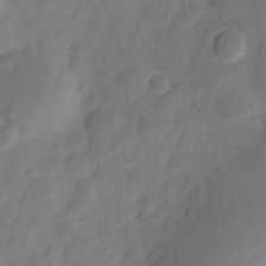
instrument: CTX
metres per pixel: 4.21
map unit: Nve
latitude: -21.1431
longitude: 107.7667
